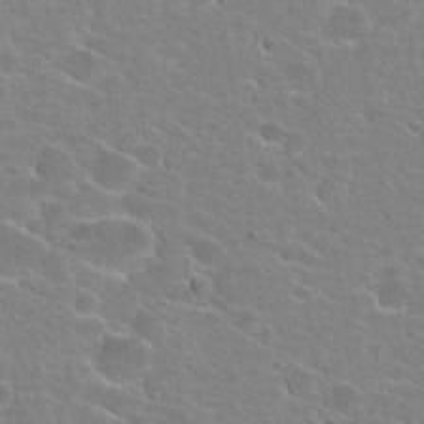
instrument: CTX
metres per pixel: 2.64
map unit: Hto
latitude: 24.4412
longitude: -44.8002
